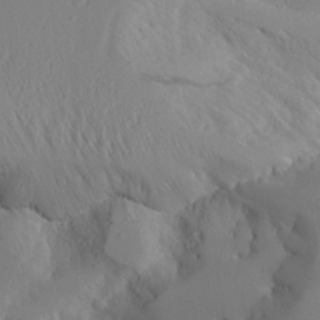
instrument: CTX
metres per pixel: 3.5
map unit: Aa
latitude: 23.1403
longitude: -127.0270
